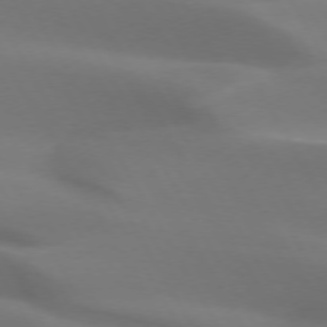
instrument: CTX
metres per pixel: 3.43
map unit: lApd
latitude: 73.0837
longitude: -49.6694
